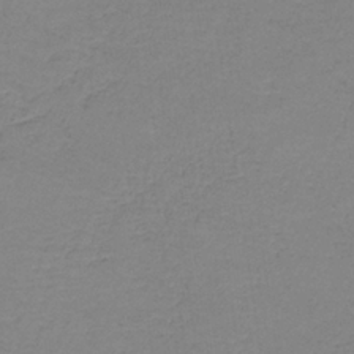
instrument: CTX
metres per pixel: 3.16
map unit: eAb
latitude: -36.2361
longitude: 53.3131
